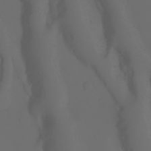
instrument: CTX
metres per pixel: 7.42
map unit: Aa
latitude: -7.2565
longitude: -72.4790
